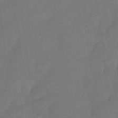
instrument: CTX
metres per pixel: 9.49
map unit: Htu
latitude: -13.8422
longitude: -46.2334
